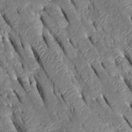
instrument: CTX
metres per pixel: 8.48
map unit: Htu
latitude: -0.2929
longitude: 148.5574
